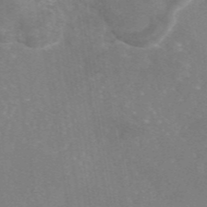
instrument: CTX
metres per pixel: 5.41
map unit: eAb
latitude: 46.3657
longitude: 111.1431
